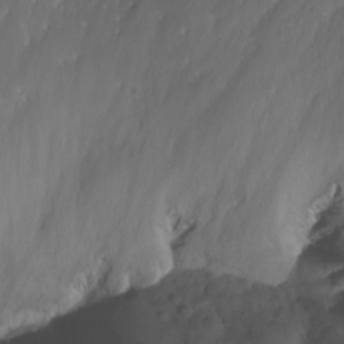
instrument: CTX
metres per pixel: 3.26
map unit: Aa
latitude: -13.1809
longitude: -68.2145
